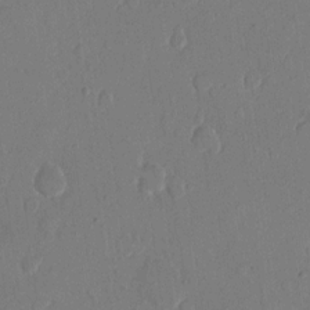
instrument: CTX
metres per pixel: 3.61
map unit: eHh
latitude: 11.5938
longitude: -69.3671
